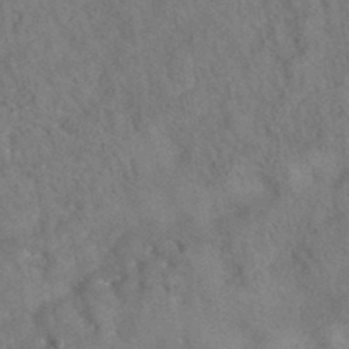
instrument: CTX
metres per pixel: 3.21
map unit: eAb
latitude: 35.2159
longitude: 109.0864
